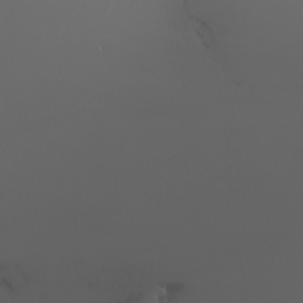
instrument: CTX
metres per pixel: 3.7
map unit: Nhu
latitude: -4.8030
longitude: -90.7435
